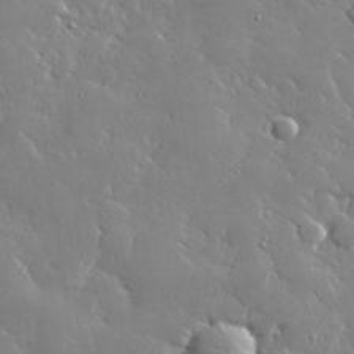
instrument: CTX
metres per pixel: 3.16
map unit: lHvf
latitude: 32.0822
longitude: -93.0458
